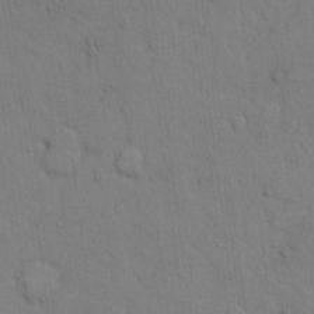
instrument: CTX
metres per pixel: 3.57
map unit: Hto
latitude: 9.3293
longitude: -61.2537
